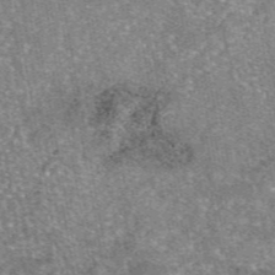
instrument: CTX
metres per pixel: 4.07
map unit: eAb
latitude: 47.1970
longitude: 107.0676
